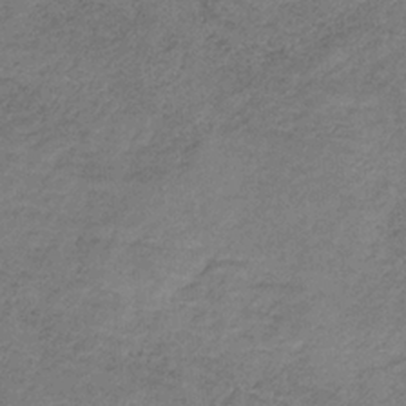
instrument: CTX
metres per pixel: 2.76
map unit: HNb
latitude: -32.8975
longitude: 58.9352
